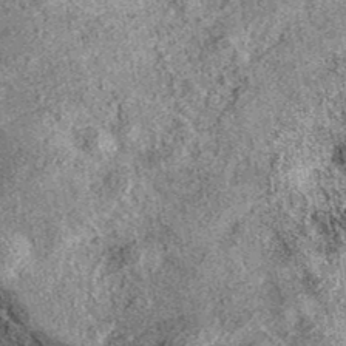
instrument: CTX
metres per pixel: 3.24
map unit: eAb
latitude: 37.5560
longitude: 110.7085
